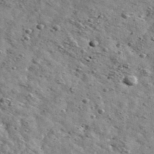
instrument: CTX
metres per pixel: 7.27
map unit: Ave
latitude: 41.8961
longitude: -108.6301
